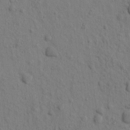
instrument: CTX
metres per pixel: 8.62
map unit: eHh
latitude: -1.2187
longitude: 18.4440
